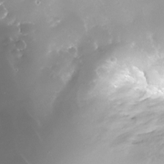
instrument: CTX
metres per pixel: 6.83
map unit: Nhe
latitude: -32.8975
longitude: -117.0270
